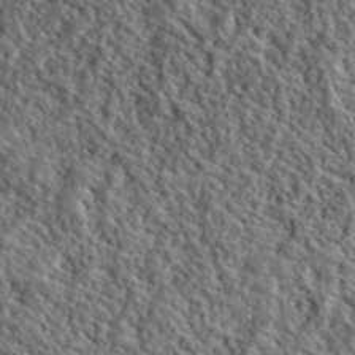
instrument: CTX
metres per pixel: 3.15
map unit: lHvf
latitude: 40.9324
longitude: -88.9703
